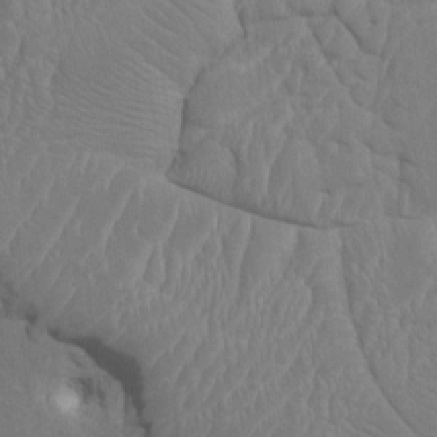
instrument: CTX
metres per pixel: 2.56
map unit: HNhu
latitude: 4.4034
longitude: -7.8394
